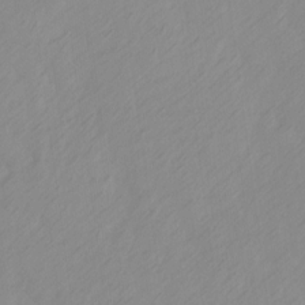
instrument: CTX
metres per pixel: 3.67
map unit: Ave
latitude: 13.6694
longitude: -105.8206
